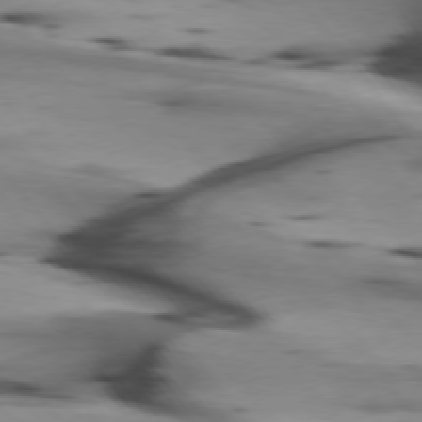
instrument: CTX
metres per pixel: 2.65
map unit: lApd
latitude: 75.6505
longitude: -65.4804
